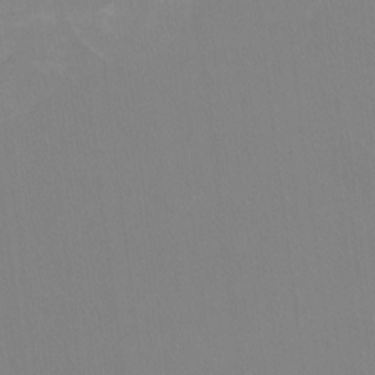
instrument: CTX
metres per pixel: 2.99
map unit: Nhu
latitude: -11.6722
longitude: -40.4601
